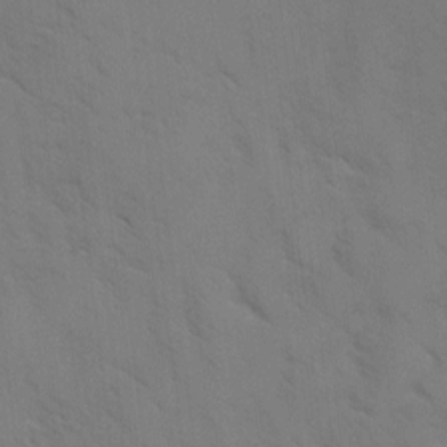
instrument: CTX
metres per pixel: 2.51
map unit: Ave
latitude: -0.8030
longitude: -111.7072
